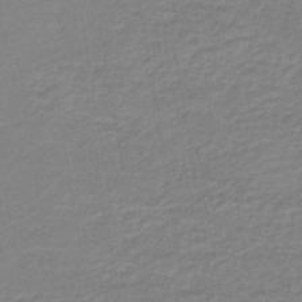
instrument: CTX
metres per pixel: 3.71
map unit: HNb
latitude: -41.5399
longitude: 51.0864
